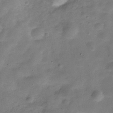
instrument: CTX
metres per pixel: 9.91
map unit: Hve
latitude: -30.8219
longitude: 93.0486
